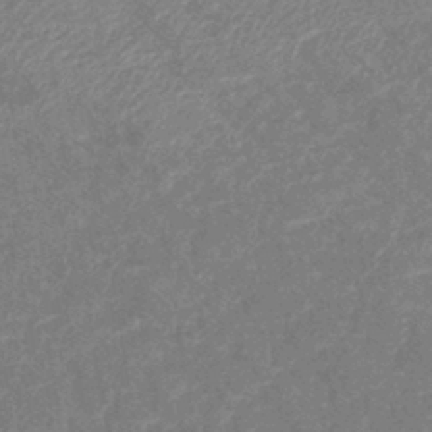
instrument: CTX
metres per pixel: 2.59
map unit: lHb
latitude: -40.5763
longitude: 77.5588
